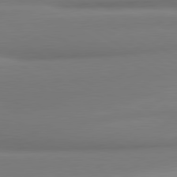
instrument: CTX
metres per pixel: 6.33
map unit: lApd
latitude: 80.3467
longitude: 175.3698
